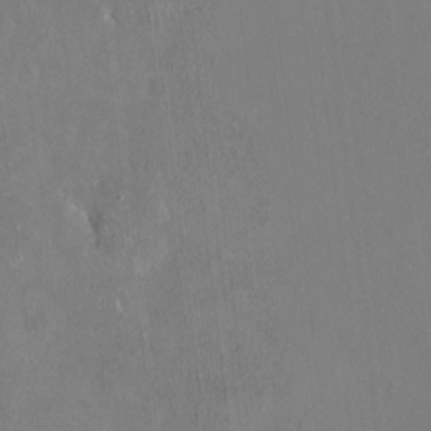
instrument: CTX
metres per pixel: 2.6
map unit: Hto
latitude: -13.5777
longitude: -41.8961
